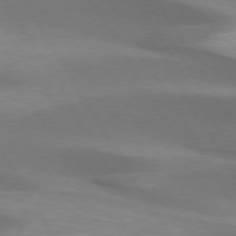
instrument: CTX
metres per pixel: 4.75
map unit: lApd
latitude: 73.3104
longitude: -53.0837
